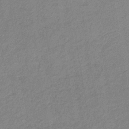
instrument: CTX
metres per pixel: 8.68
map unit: lHb
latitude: -36.3873
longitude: 71.3132
